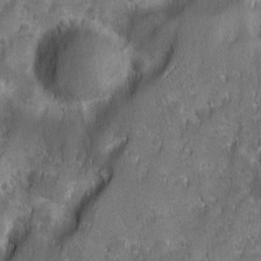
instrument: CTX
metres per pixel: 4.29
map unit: Ave
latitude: 9.8395
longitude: -104.7247
